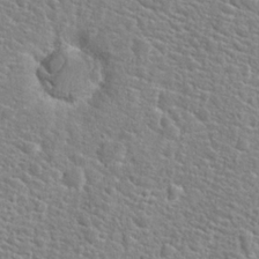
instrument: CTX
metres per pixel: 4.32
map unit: Hto
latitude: 24.6301
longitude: -49.1403
